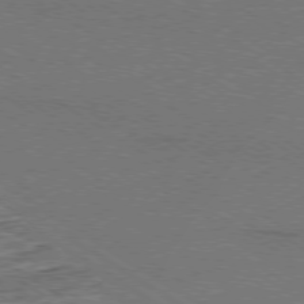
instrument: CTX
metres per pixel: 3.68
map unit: Ap
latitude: -79.4076
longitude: -84.7624
